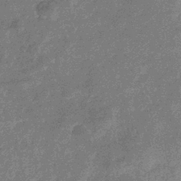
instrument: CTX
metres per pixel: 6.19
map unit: eHb
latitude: -37.6155
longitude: 80.0850
